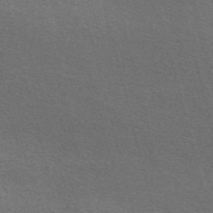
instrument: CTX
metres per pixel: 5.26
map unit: Nve
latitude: -56.8786
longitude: 60.7652
